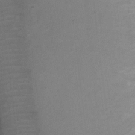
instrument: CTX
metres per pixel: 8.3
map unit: Ht
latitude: 2.0255
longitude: -26.0255
